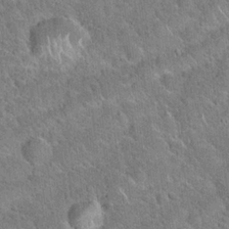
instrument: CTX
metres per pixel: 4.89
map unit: Hto
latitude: 20.7247
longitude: -50.9324
